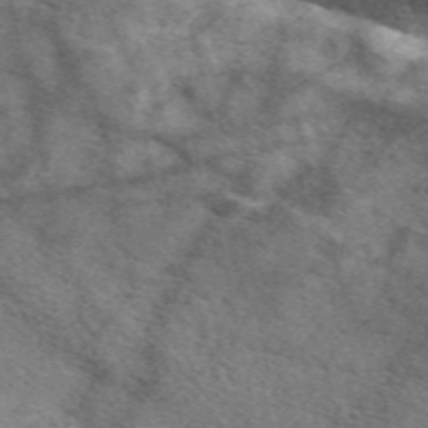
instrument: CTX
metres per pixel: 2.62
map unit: eAb
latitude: 50.4979
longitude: 116.7085
